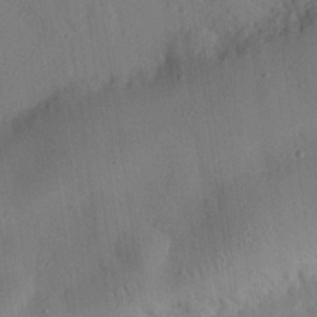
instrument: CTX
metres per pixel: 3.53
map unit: eHh
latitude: 27.2159
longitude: -76.6490
